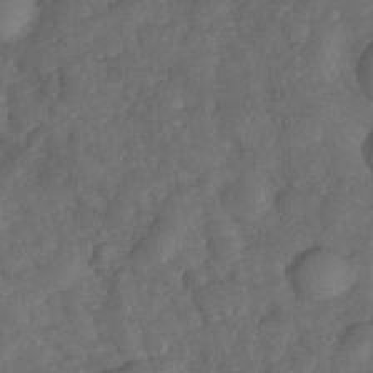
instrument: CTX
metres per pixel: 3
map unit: Nhe
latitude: -34.0661
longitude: -143.4238
